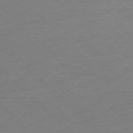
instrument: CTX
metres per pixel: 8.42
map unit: Hpe
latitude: -77.9178
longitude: 13.0675
